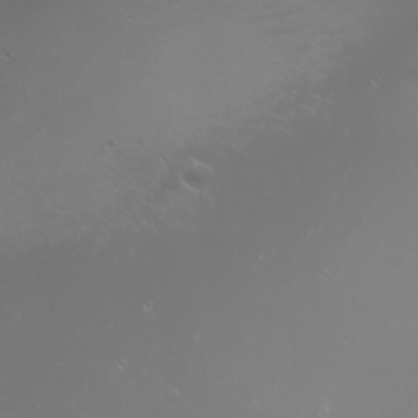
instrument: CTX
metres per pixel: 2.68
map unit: Nhu
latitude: -7.8233
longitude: -72.9892
